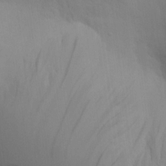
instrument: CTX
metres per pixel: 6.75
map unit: Aa
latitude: 18.6868
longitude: -142.9892
